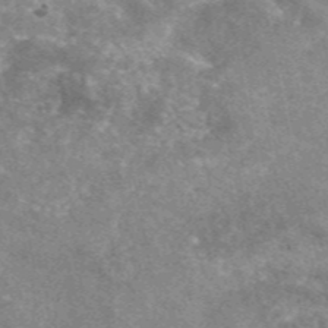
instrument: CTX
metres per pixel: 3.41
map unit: eAb
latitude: 47.1781
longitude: 125.0486
